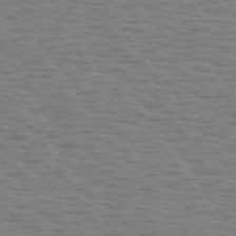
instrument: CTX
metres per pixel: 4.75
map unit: Hpe
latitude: 74.1389
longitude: -132.2523
